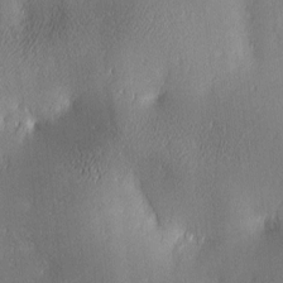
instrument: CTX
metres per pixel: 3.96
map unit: lAa
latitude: 3.4237
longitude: -117.5560
